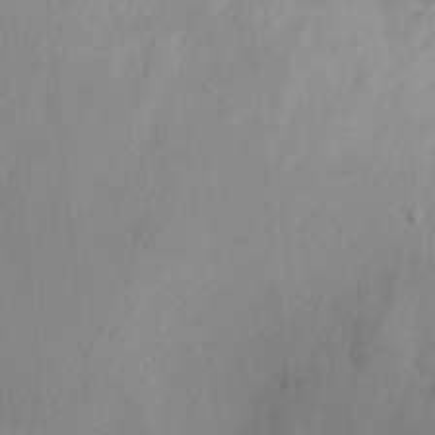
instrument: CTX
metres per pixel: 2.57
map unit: Ht
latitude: -4.0094
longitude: -14.5357
